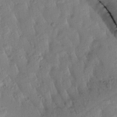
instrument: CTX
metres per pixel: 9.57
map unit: Htu
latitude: 0.0822
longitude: 173.1998
